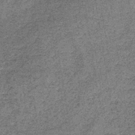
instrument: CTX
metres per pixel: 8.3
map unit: lHb
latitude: -38.0661
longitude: 65.7289
